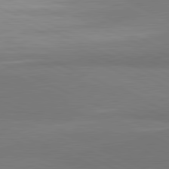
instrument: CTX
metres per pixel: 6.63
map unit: lApd
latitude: 81.6127
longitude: 156.6140
